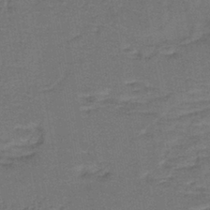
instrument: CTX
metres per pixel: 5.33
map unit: lHb
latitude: -39.7856
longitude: 58.2928
